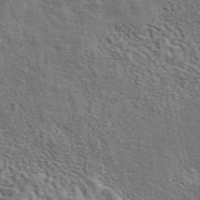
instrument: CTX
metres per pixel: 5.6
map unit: eAb
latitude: 43.8772
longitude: 110.3873
